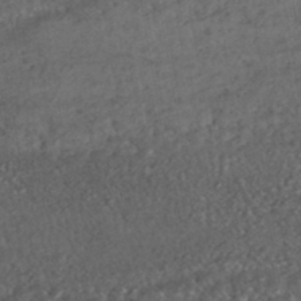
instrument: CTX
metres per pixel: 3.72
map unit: HNhu
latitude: -45.9745
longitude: 104.8030
